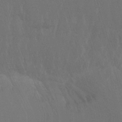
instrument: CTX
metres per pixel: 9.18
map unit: Nhu
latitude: -6.8786
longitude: -89.8584
